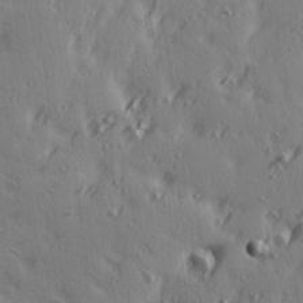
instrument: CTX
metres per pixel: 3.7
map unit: Ave
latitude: 15.1026
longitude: -105.6883
